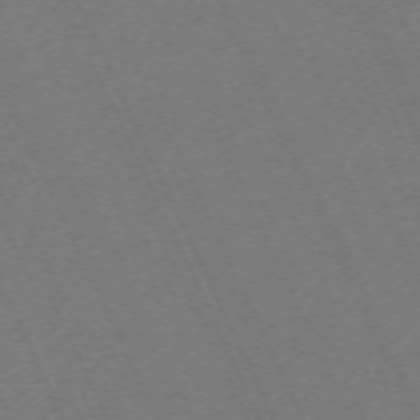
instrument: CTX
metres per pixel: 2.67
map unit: Hpe
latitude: -71.5777
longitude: 12.6896
